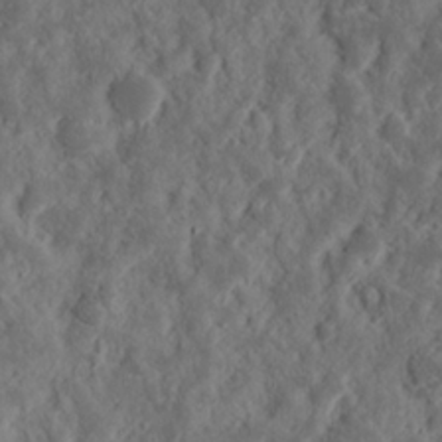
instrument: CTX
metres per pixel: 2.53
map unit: eHh
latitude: 15.4238
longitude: -73.4049
